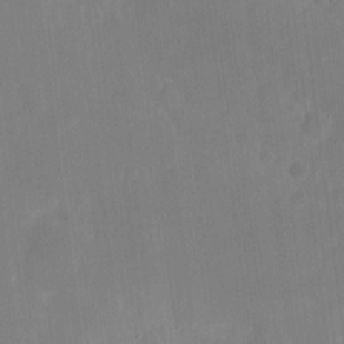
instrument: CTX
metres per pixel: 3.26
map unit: eHh
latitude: 4.3089
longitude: -67.7827
